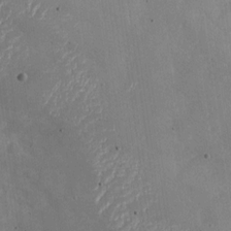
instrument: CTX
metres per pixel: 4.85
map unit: Nhu
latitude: -27.1809
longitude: -58.1389
